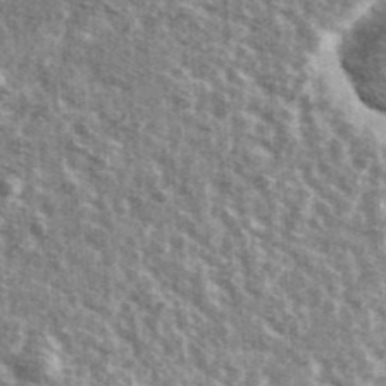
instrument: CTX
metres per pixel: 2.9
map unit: Ave
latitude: 41.8583
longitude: -106.5735
